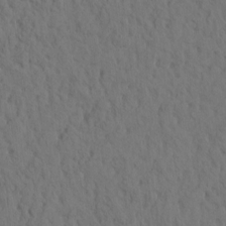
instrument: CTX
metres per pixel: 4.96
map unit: eHh
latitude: -1.8234
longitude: 17.9178
